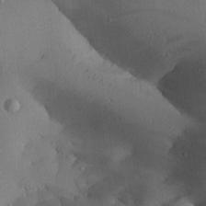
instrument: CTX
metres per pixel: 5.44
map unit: Aa
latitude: 24.8569
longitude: -128.3845
